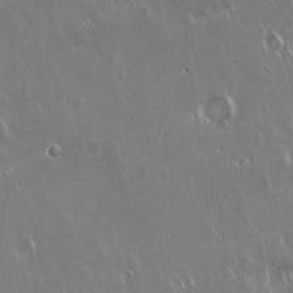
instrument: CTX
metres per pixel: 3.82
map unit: Hto
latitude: 18.3467
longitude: -57.1214
